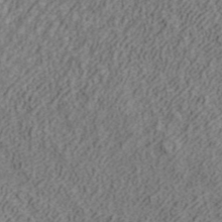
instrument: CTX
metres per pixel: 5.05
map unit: ANa
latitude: 40.9324
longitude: 20.3306
